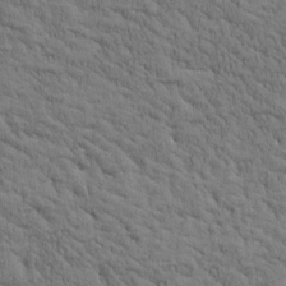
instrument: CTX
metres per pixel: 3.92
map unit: Htu
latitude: -3.4643
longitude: 175.2375
